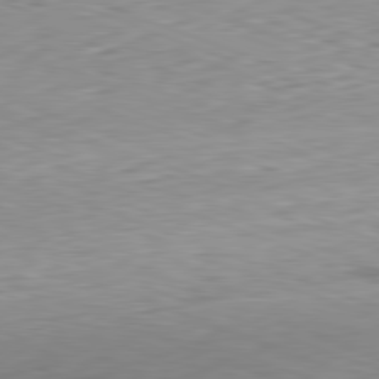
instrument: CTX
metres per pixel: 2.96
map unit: Hpe
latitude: -82.2550
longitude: 15.6911
